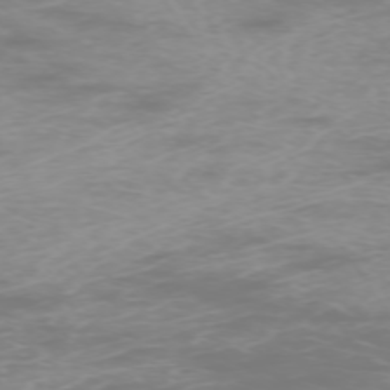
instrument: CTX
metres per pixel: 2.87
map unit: Hpe
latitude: -73.8422
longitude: 5.2754
